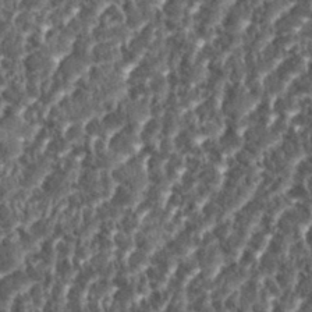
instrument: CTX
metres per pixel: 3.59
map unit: eHh
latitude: 35.2348
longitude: -137.6883
